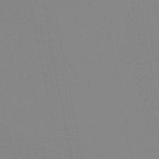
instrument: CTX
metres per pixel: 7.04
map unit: HNb
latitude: -45.2376
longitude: -43.1403
